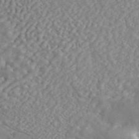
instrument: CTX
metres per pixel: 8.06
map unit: ANa
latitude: 45.7072
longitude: 23.7478
